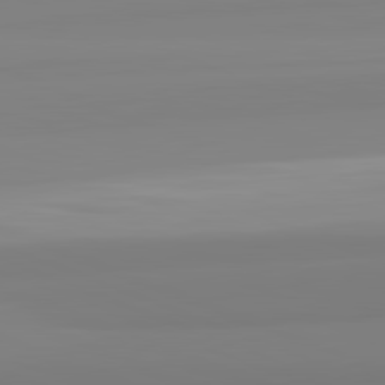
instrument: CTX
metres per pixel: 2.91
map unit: lApd
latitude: 82.4034
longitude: 175.0486
